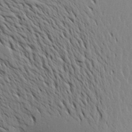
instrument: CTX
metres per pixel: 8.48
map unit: Aa
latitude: 20.9514
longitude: -148.2900
